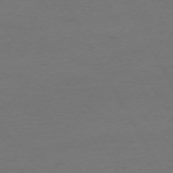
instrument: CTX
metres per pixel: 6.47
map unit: Ap
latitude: -75.0676
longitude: -69.5371
